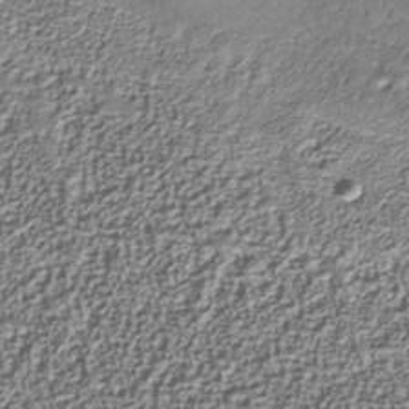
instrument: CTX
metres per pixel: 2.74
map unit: Nhu
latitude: -39.4077
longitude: -85.6883
